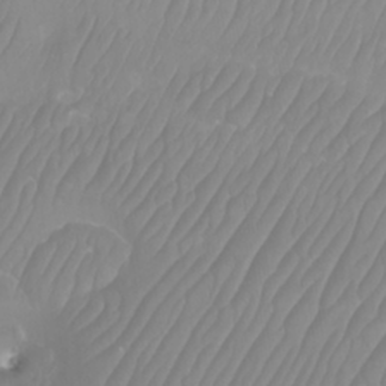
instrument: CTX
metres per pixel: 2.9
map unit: Htu
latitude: -9.6722
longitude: -74.5924
